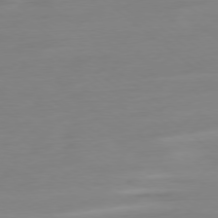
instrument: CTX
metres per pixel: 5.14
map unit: Ap
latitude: -78.7463
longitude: -76.9702
